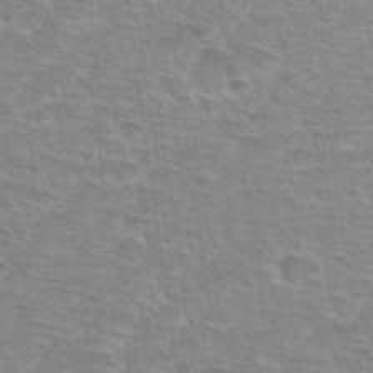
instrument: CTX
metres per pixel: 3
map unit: Hto
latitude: 33.1592
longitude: -44.2900
